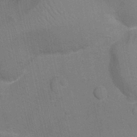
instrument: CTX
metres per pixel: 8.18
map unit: Ht
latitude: -11.0675
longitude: -22.5546
